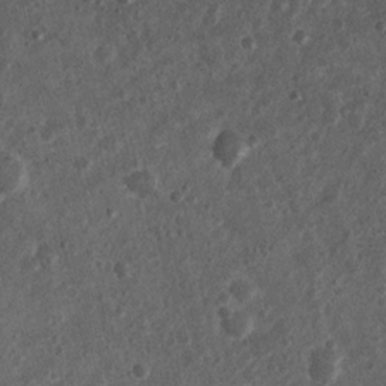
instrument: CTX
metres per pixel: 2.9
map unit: Nhu
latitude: 3.9717
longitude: -16.3845
